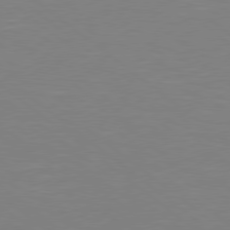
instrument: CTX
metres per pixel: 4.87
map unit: Hpe
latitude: 78.5546
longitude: -148.6302
